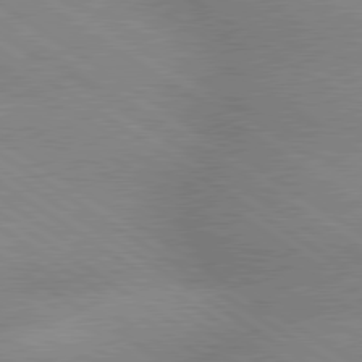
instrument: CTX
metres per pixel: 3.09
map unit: lApd
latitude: 79.5182
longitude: -152.0255
